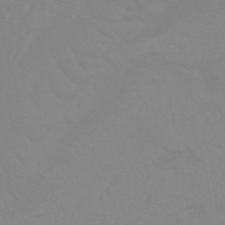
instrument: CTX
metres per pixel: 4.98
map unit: HNhu
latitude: -45.2565
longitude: 90.2929
